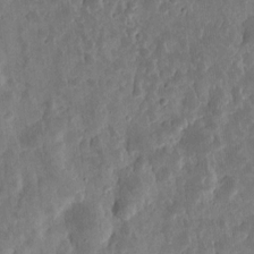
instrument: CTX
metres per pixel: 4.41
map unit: eHh
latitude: 9.3293
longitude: -74.0444
